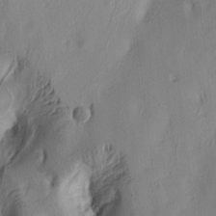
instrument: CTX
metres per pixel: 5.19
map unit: lAa
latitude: 5.4426
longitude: -113.9150
